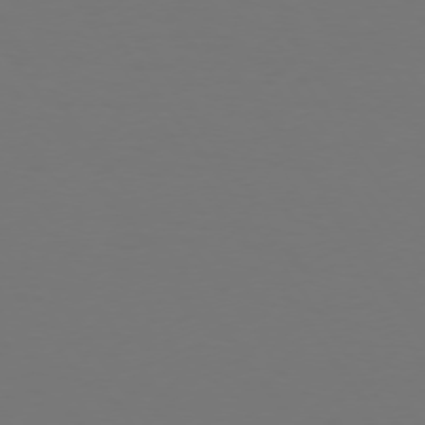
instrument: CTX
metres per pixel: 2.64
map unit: Hpe
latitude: 73.6694
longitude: -123.3860
